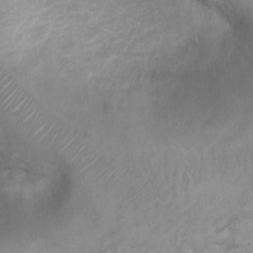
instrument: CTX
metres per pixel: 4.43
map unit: Ht
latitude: 3.3292
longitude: -28.9891
